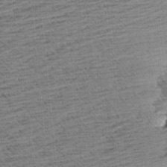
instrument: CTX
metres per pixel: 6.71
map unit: Aa
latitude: 8.2334
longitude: -138.8191
